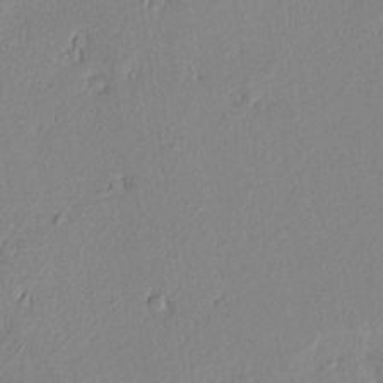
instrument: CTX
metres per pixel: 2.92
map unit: lAvf
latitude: 8.0822
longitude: 166.9542
